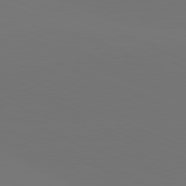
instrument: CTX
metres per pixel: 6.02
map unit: lApd
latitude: 81.6883
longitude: 146.4251
